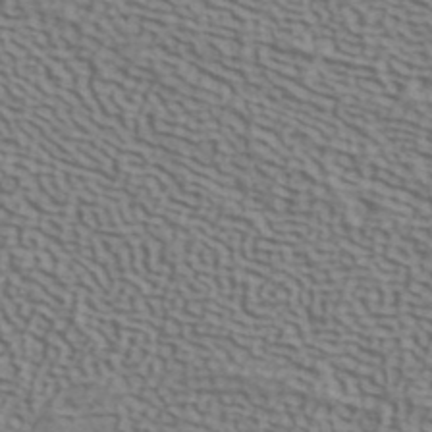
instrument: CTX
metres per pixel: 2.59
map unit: ANa
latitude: 41.6316
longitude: 50.4817
